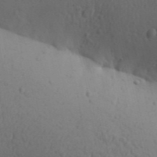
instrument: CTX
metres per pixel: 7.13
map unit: Aa
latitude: 30.0444
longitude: -146.5168
